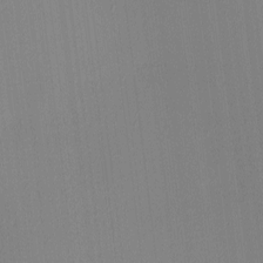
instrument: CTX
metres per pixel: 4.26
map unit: Ave
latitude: 3.2537
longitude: -114.4034
